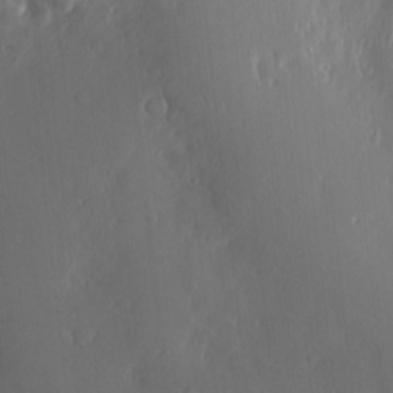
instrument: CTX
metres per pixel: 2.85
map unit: Nve
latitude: -7.4832
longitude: 173.2565
